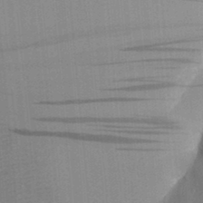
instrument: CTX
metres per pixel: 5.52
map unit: Aa
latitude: 29.2537
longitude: -138.6490
